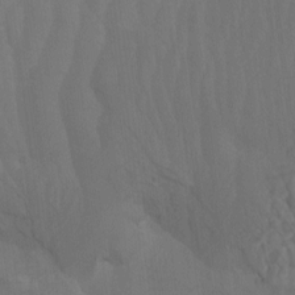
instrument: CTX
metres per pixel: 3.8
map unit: Nhu
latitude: -7.2943
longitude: -69.1214
